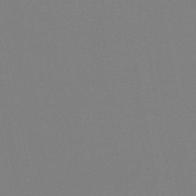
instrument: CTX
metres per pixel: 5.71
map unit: lHb
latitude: -45.2187
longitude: 74.3307
